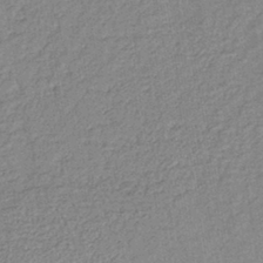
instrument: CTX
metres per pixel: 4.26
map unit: lHb
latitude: -40.5007
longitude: 69.1053
